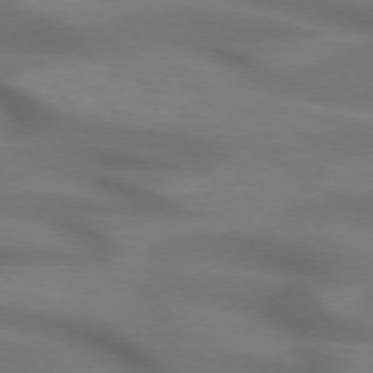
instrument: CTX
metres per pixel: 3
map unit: lApd
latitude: 72.4034
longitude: -50.3467
